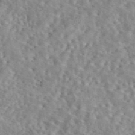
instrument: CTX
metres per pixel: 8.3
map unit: eAb
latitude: 44.4790
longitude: 116.7085
